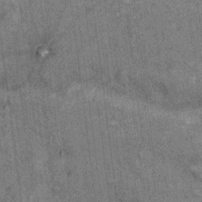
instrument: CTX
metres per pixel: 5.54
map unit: Ht
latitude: 9.2159
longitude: -38.0633
